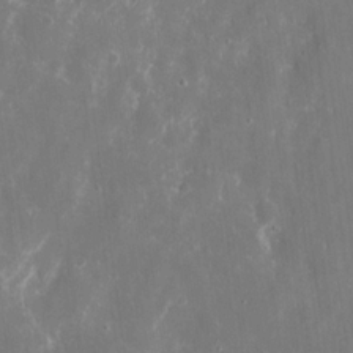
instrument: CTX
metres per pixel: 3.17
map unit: eHh
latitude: 8.7624
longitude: -70.7813
